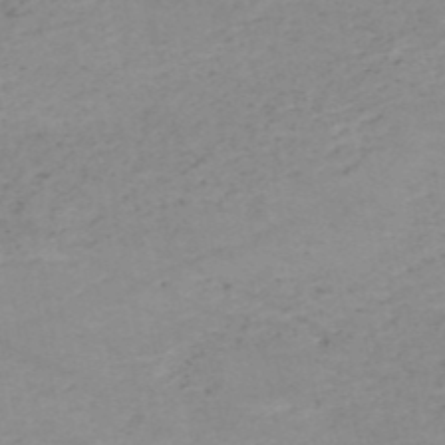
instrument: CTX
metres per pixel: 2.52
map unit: HNb
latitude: -51.8044
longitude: -51.8772
